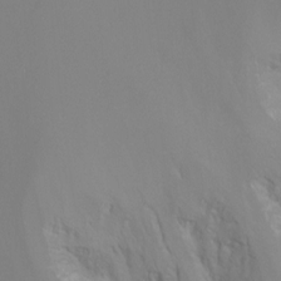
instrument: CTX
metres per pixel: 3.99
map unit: Nhu
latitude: -8.6518
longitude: -51.5749
